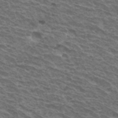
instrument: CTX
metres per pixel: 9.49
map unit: Hto
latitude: 33.6505
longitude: -41.2348
